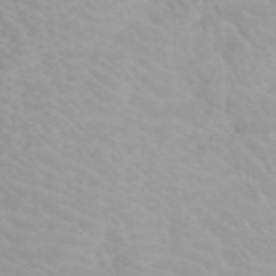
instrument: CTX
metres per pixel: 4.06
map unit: Htu
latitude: -5.0675
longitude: 137.5777
